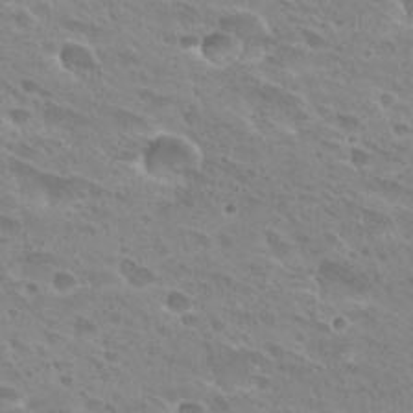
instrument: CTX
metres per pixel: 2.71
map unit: Hto
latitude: 27.9528
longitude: -39.6694
